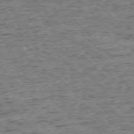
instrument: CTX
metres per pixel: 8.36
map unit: Ap
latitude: -76.5385
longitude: -87.1781
